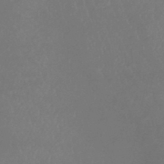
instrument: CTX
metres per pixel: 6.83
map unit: lHb
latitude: -38.0472
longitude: 73.0864
